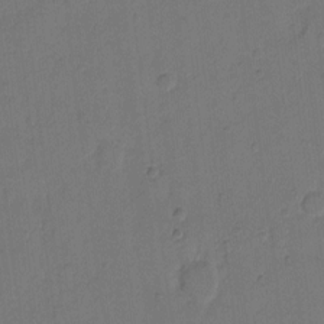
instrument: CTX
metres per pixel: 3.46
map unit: Hto
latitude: 6.4790
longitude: -62.4223
